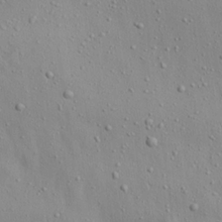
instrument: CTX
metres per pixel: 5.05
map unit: Aa
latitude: 22.4412
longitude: -143.6316
